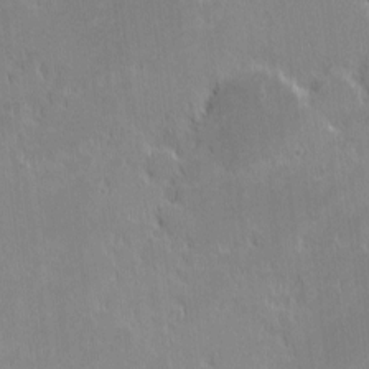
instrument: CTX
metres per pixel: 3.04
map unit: eHh
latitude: -2.5006
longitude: -84.9514
